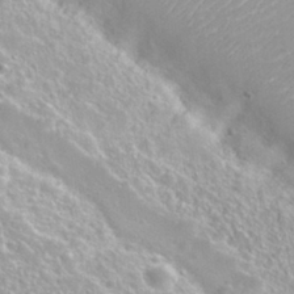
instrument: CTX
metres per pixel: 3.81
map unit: Nhu
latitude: 27.8017
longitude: -50.9702
